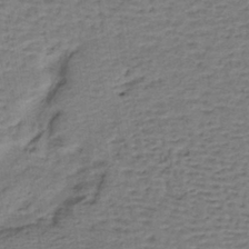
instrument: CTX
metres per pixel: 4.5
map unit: lHb
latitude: -38.7085
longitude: 57.5399
